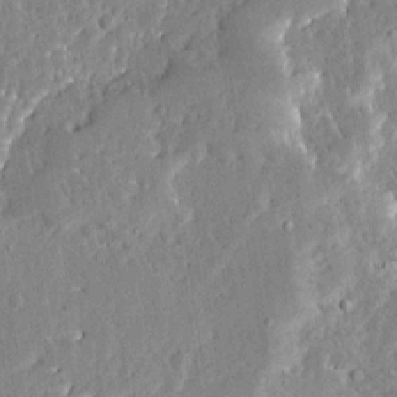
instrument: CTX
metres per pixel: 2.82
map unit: Ave
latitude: 13.0648
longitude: -137.2159
